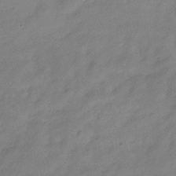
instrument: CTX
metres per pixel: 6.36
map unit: Hve
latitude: -32.3307
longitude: 92.4062
